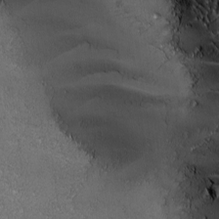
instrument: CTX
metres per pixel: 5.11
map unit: Ave
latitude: -7.3320
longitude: -121.6316
